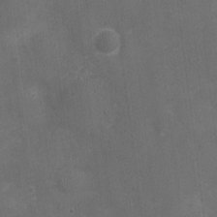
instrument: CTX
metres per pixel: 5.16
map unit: Nhu
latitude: 2.8380
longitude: -17.0269
